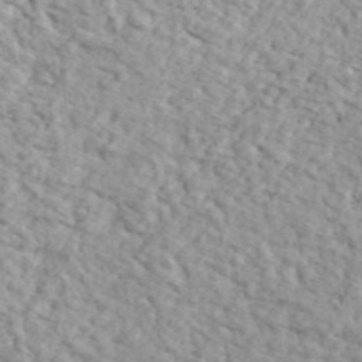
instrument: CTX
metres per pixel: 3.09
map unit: ANa
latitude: 44.2333
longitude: 45.7667
